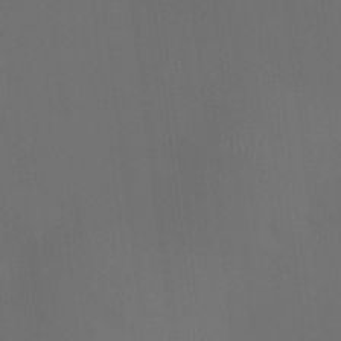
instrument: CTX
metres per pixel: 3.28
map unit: HNhu
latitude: 10.5168
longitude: 10.2362
